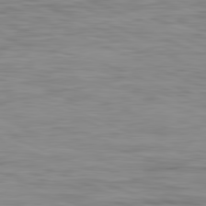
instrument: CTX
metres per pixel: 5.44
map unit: Ap
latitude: -82.2550
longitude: -76.2900
